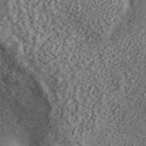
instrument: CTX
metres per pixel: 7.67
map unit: ANa
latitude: 45.5938
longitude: 46.1228
